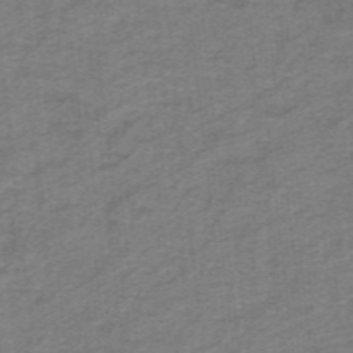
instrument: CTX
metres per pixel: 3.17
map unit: lHb
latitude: -40.9730
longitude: 54.1417
